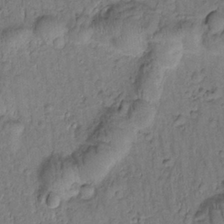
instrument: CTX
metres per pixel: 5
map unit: Htu
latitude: -2.8974
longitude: 173.3321
